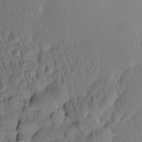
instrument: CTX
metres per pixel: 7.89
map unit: Aa
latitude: 12.8947
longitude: -140.0633
